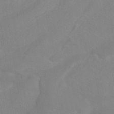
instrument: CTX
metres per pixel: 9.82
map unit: ANa
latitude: -37.9178
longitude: 95.6533
